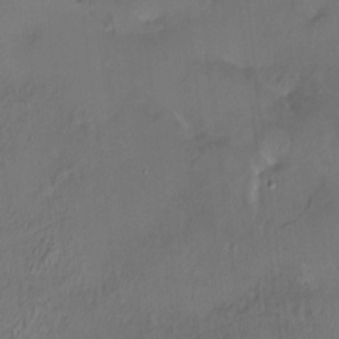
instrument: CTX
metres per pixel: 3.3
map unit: HNhu
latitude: 5.5938
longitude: 12.3873
